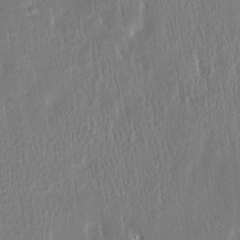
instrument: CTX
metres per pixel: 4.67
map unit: Htu
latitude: -4.6518
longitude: 174.0472
